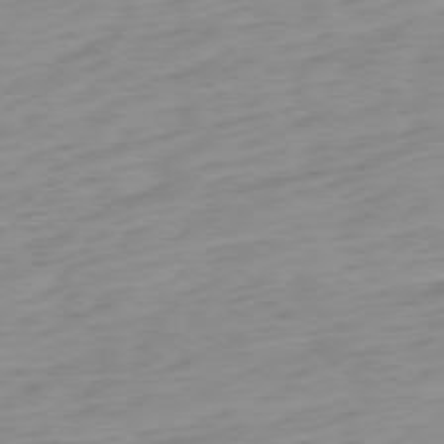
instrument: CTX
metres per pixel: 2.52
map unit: Ap
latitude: -78.8030
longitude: -65.7827
